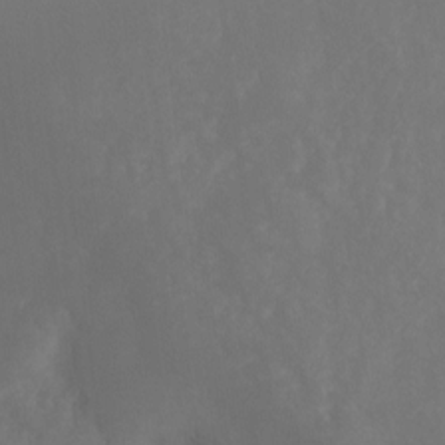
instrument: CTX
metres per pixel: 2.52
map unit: Ht
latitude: -8.6707
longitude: -33.5182
